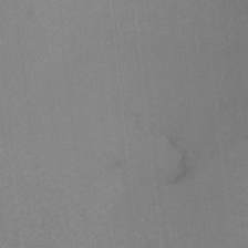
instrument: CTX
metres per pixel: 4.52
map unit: Hto
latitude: 8.4223
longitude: -30.5735
